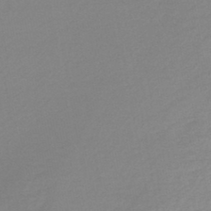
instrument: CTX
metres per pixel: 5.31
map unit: lHb
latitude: -44.1606
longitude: 68.4440
